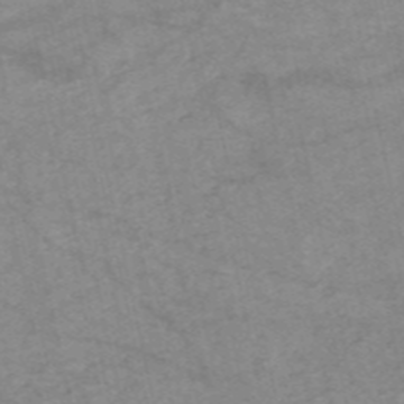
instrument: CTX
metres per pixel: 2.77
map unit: HNb
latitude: -54.1795
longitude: -43.7450
